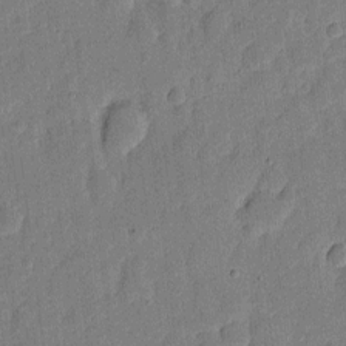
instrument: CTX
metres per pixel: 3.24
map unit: eHh
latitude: 6.3089
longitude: -71.1214
